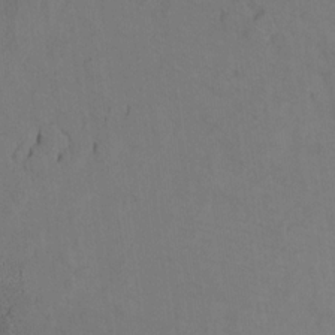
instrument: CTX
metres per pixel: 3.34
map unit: Ht
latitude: 11.9339
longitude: -32.6302
